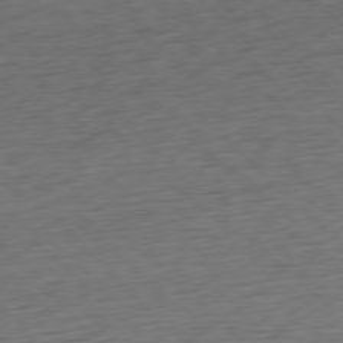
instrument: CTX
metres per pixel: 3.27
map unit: Ap
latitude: -78.0661
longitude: -71.8961
